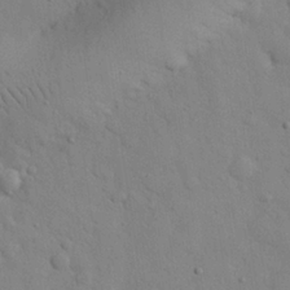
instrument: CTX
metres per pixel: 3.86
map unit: eHh
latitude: 26.9136
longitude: -75.7072
